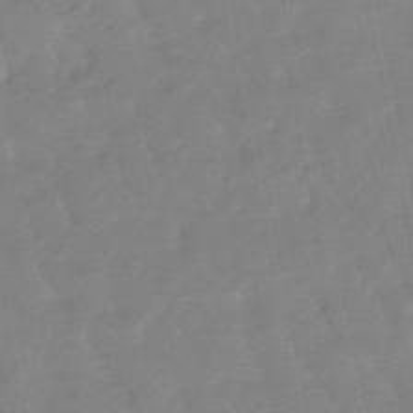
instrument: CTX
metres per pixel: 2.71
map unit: lHb
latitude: -48.7086
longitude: 79.4076
